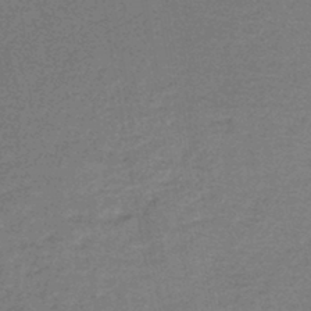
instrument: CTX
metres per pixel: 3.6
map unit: lHb
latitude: -45.6344
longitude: 57.3321
